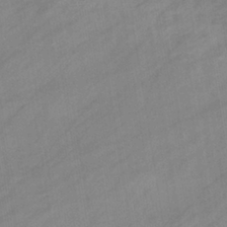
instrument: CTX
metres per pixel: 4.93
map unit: eHb
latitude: -37.6910
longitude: 78.5195
